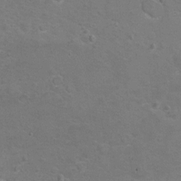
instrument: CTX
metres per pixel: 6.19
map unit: Hto
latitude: 9.0081
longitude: -30.9892
